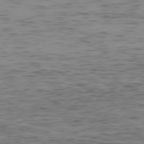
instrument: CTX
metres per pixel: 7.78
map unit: Ap
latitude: -79.5966
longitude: -72.2901
